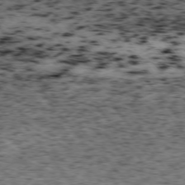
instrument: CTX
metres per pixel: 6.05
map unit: Ap
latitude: -75.7856
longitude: -61.9150
